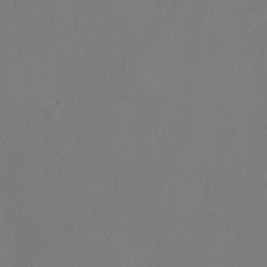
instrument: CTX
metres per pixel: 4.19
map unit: Ht
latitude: 1.4804
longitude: -21.0270
